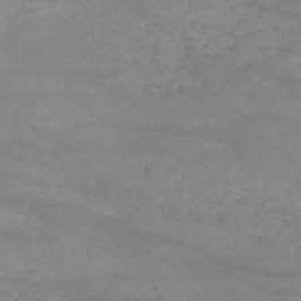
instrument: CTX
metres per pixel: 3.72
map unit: HNb
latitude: -52.5006
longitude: -41.9906
